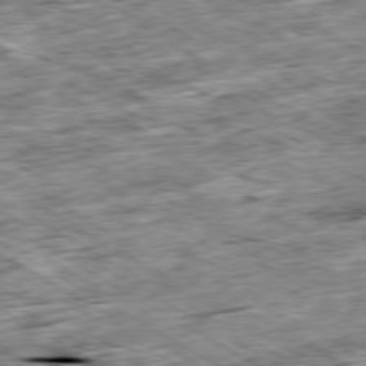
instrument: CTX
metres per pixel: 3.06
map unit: Ap
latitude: -80.0283
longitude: -89.6694
